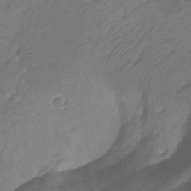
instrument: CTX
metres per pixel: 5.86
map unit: Htu
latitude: -12.8975
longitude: -69.7450
